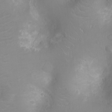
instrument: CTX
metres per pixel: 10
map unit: Ht
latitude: -3.5210
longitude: -16.6491
